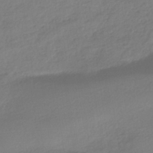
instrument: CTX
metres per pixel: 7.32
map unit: HNhu
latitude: -41.2376
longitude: 93.8989
